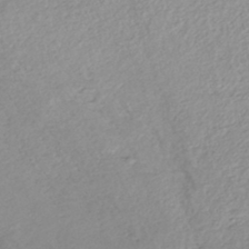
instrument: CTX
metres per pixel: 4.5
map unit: lHb
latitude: -42.1983
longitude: 69.1998
